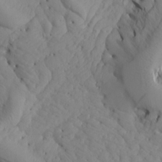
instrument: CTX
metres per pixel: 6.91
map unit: Aa
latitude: 17.1403
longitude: -143.8583
